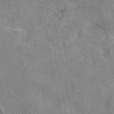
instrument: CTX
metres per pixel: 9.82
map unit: eAb
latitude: 49.9150
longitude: 114.8786
